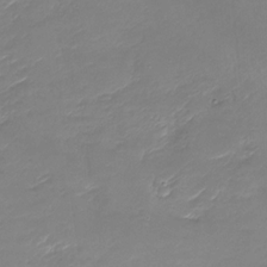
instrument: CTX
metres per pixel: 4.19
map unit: Nhu
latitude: -28.9731
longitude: -64.8569
